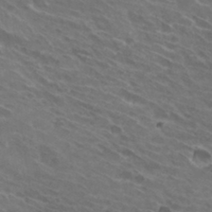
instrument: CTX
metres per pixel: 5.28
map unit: Hto
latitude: 32.0444
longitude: -43.4615
